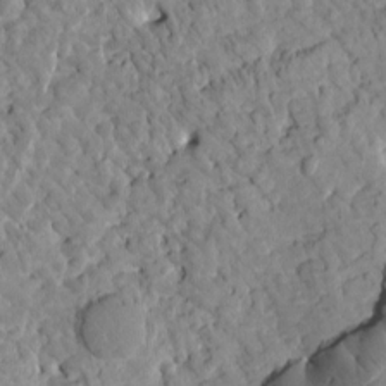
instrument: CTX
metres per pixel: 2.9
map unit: Htu
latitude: 1.4048
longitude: 177.7289
